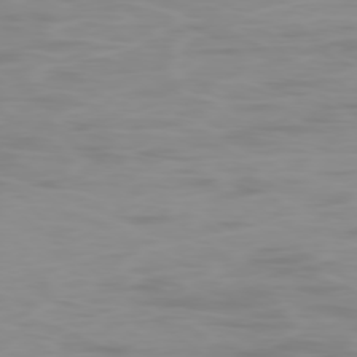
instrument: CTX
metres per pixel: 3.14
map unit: Ap
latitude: -78.7274
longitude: -96.5924
